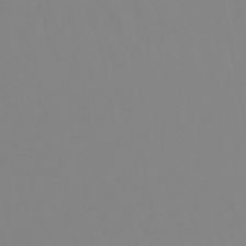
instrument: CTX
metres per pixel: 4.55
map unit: eHb
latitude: -49.1431
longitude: 85.1242
